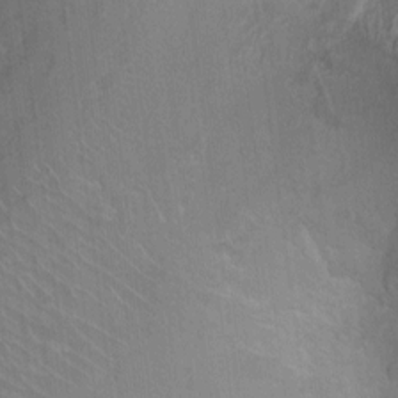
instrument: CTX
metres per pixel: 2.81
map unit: Ht
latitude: -1.5966
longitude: -17.2915
